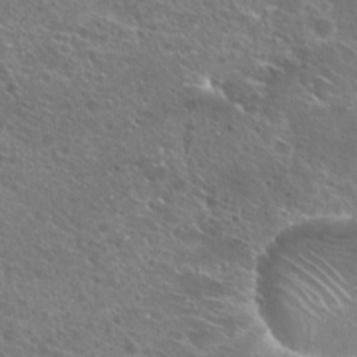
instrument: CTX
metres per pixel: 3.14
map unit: Hto
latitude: 25.3481
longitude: -45.4615
